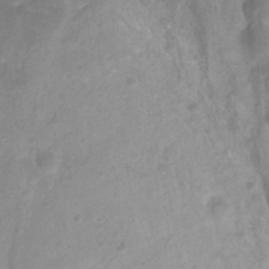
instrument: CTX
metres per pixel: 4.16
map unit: Htu
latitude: 2.1766
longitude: -21.5938
